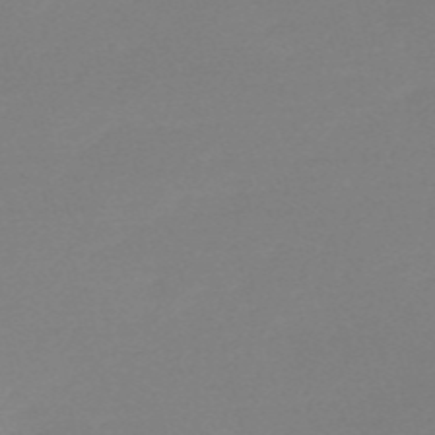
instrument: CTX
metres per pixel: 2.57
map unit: HNb
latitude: -55.6155
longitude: -40.6490
